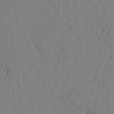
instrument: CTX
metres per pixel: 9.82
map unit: lAvf
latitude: 6.1956
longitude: 159.6532
